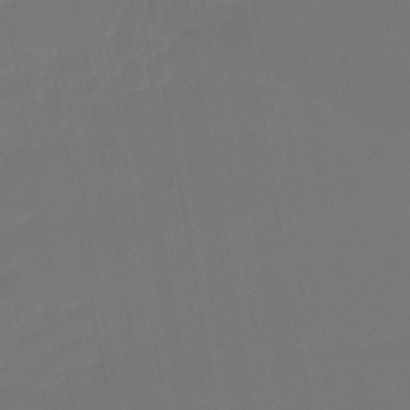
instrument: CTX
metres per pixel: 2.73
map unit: lHb
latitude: -47.5777
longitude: 71.0487
